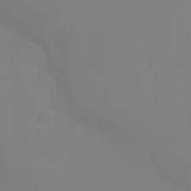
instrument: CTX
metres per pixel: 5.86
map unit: Htu
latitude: -13.8611
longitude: -50.0633
